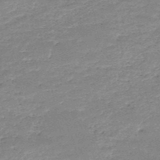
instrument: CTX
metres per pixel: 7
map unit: HNb
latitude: -50.1606
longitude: -41.1781
